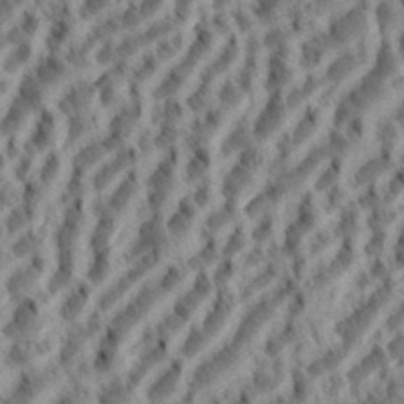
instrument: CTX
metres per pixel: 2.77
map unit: eHh
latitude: 35.0458
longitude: -137.5371
